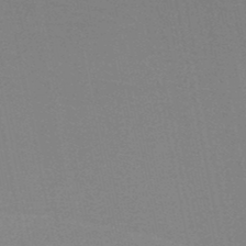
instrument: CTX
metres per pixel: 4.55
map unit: HNb
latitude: -49.1809
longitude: -48.5168
